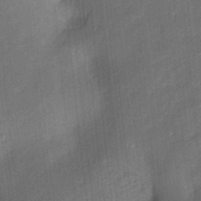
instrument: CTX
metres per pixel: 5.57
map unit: Aa
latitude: 15.0081
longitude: -148.0633
